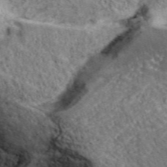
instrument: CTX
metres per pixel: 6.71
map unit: eHh
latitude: 43.4049
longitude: -89.3482
